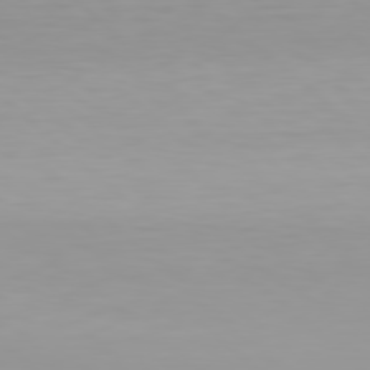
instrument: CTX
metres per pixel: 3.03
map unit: Hpe
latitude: 78.1956
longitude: -137.6505
